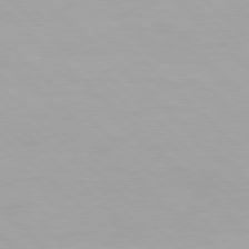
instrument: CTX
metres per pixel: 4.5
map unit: Hpe
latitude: 77.3670
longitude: -164.8758
